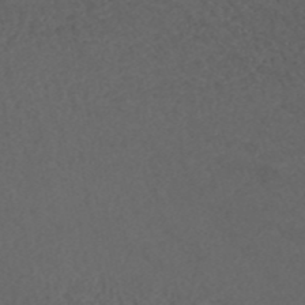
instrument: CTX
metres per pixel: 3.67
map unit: ANa
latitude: 42.6302
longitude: 28.2551
